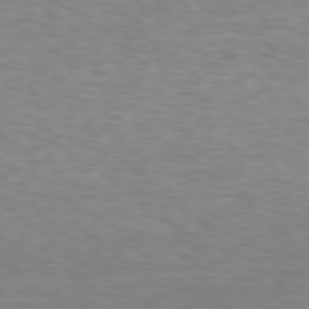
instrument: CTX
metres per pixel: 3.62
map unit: Hpe
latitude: 77.9528
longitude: -122.1956
